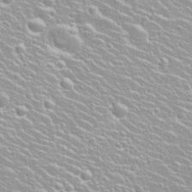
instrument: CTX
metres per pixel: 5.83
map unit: Nhu
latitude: 28.3656
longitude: -51.5749
